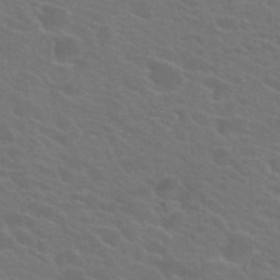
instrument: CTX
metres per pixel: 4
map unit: Hto
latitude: 23.7827
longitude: -36.4979
